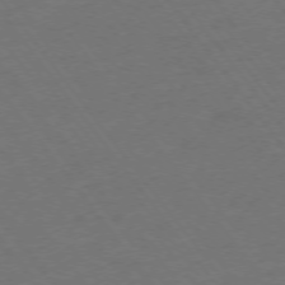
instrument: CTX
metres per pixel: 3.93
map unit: Ap
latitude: -75.8612
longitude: -64.6490
